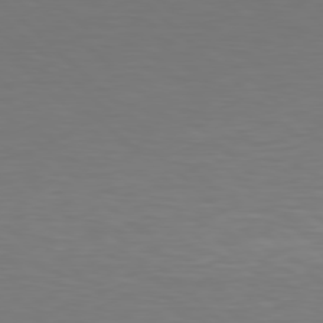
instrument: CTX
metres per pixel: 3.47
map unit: Hpe
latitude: 77.7638
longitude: -175.8017
